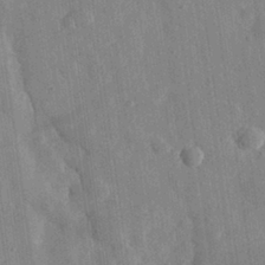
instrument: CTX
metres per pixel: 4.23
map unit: eHh
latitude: 30.7436
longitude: -77.8583
